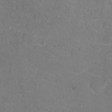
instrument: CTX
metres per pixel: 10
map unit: Nhu
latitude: 18.0633
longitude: -34.0255
